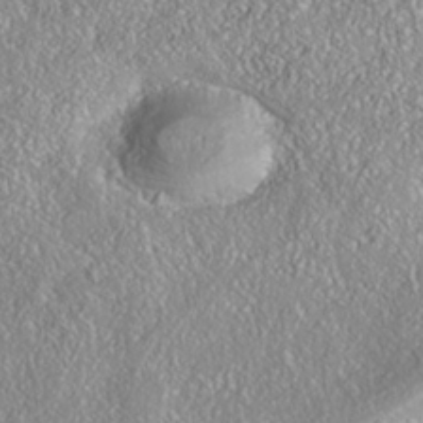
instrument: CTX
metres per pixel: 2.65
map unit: Nhe
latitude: -37.9745
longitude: 138.0472
